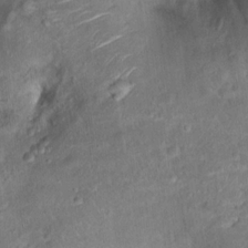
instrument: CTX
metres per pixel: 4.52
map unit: Ht
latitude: 14.8191
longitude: -41.2725
